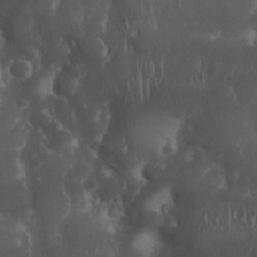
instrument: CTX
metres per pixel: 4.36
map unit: Nhu
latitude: 28.4790
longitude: -67.2914
